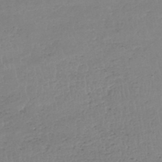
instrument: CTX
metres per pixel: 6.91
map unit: HNhu
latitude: -48.0472
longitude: 30.5007
